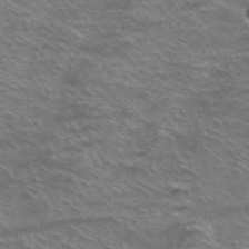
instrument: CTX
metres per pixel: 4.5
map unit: Hto
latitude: 38.4223
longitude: -42.2145
